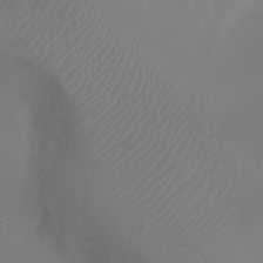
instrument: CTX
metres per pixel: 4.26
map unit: Ht
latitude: -15.3888
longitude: -41.4048
